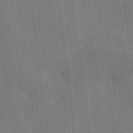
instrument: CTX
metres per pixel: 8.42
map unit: HNhu
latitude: 8.5546
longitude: 15.7289
